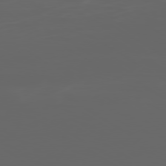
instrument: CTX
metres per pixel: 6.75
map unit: Ap
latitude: -80.0094
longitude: -94.1578
